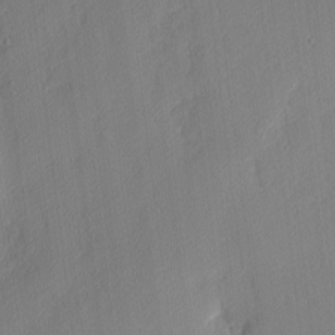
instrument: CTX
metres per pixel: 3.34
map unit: Nhu
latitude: 2.2900
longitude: -75.9339
